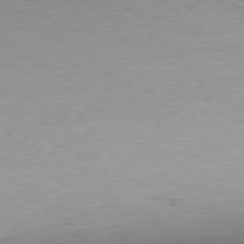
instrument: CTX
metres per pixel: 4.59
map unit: Ap
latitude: -77.8233
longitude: -95.6316
